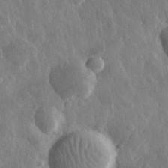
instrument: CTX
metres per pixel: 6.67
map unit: eHh
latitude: 31.7450
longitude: -79.7639
